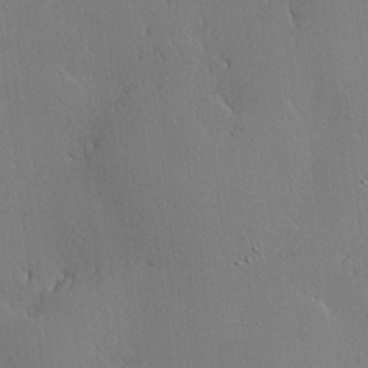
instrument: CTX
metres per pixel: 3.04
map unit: lHvf
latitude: 19.9906
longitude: 145.5777
